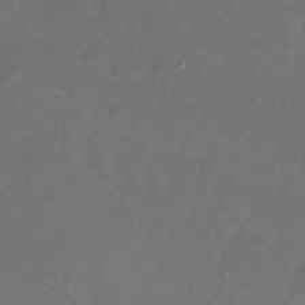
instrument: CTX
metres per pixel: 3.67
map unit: Nhu
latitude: -27.7477
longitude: -72.3468
